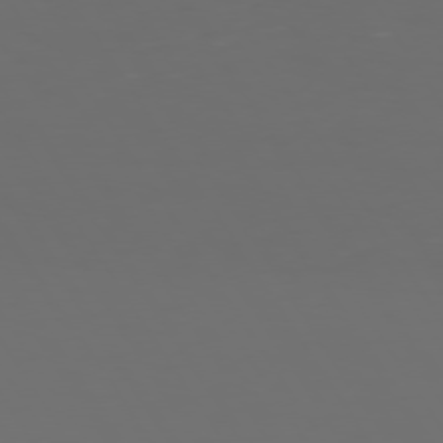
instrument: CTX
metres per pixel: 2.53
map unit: Hpe
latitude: 73.7261
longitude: -126.9703
